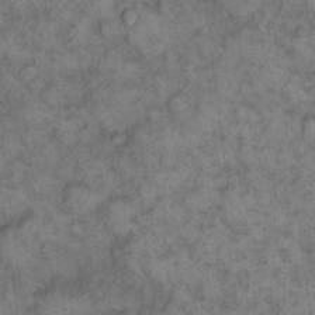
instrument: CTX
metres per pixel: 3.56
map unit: eHh
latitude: 13.0648
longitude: -64.1767
